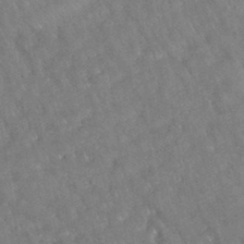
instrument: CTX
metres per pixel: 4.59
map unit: eAb
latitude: 34.4223
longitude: 110.5006
